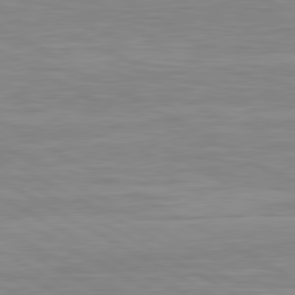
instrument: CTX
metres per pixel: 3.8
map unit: lApd
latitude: 80.8002
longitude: 171.8423
